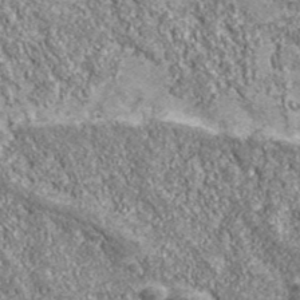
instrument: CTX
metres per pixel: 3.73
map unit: eHh
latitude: 43.2159
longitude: -89.7072
